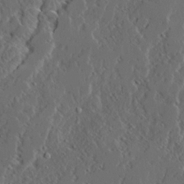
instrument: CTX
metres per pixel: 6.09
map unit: Ave
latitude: 14.5546
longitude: -136.6302
